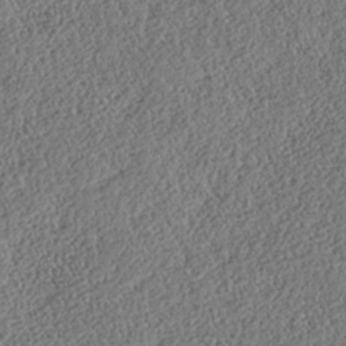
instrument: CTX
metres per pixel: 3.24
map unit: HNhu
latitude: -37.0864
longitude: 33.2754
